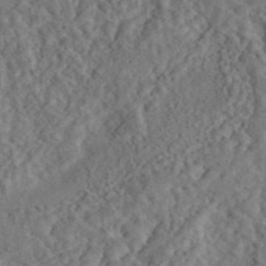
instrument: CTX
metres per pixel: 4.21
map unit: eAb
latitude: 43.4238
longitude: 114.9164
